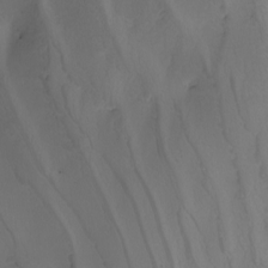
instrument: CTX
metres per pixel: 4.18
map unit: Nhu
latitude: -7.0108
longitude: -94.6491
